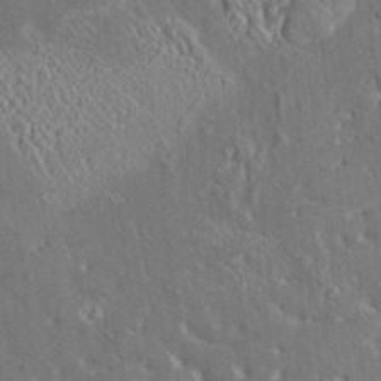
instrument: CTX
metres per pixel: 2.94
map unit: HNhu
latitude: 5.1403
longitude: 10.1984
